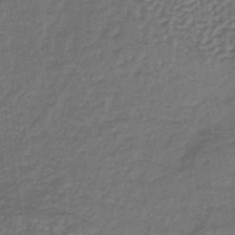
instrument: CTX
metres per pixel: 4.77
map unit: lHb
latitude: -37.2753
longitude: 59.5777
